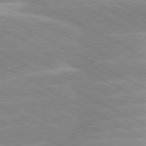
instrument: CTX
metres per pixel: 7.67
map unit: lApd
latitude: 80.4601
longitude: -124.9891
